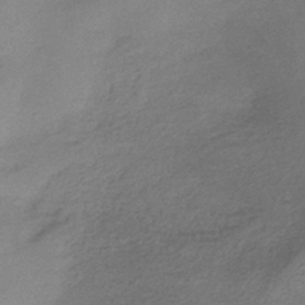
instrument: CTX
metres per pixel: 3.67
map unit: HNhu
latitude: -42.9352
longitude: 103.4832
